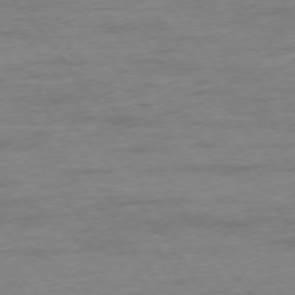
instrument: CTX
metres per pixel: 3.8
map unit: Ap
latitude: -75.3510
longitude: -84.9136
